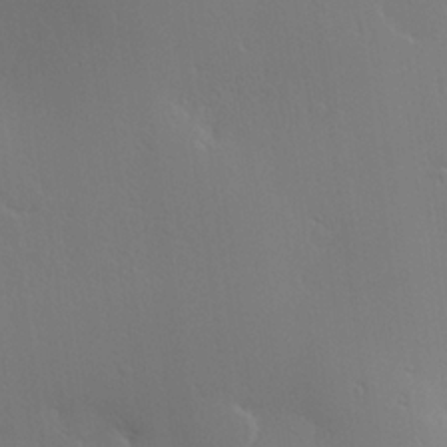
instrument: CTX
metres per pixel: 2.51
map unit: Hve
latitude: 23.2915
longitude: 145.7478
